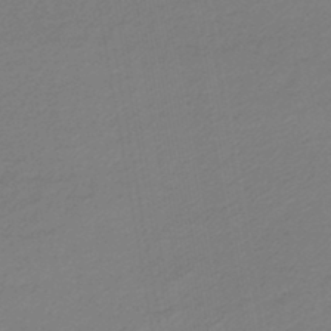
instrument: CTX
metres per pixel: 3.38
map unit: lHb
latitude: -44.7274
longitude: 61.6533
